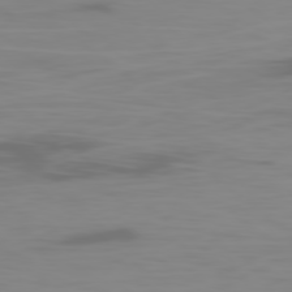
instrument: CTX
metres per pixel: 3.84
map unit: Ap
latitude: -79.3131
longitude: -71.5749
